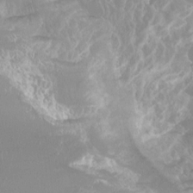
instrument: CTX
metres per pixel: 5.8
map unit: Htu
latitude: -15.8612
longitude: -46.8569
